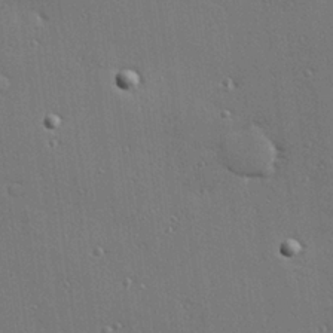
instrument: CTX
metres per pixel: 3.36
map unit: Hve
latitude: 27.2348
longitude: -90.4979
